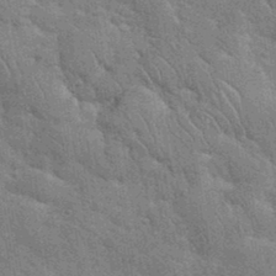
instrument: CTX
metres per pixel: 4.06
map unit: eHh
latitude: 35.8016
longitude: -65.6505
